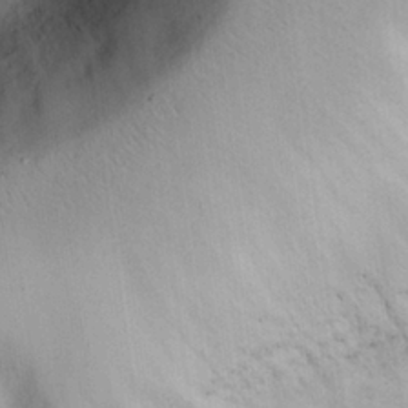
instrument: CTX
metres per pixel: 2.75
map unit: Nhu
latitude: 25.9339
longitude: -70.0444
